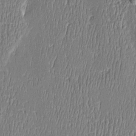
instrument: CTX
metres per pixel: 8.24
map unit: Htu
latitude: -5.3509
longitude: 175.5399
